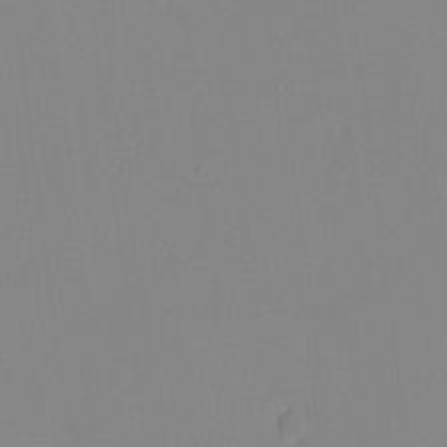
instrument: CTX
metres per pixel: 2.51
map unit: eHh
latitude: -5.4076
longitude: -86.9325
